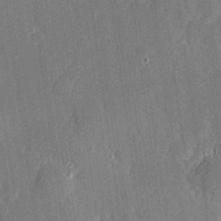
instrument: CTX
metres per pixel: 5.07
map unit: Hve
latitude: 26.5546
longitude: 144.4629
